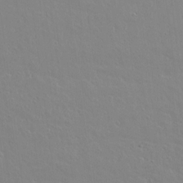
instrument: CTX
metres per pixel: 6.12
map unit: lAvf
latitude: 14.8758
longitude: -126.3656
